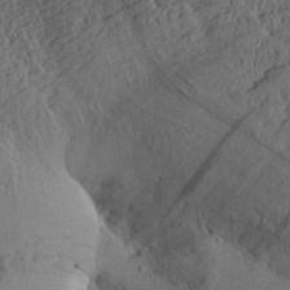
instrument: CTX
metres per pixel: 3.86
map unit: Aa
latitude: 27.7072
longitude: -135.3292
